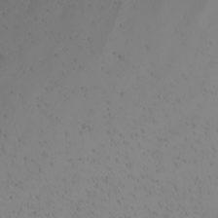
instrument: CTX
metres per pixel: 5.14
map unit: Nhu
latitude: -8.4062
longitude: -95.7639
